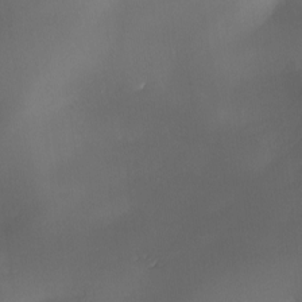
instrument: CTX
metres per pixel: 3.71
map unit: Ave
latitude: -10.4251
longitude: -122.3467
